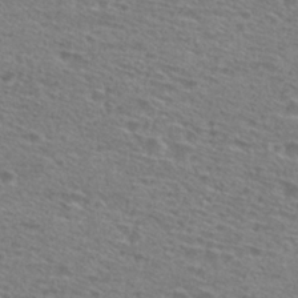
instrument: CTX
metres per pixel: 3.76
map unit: Hto
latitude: 28.4412
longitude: -47.4994
